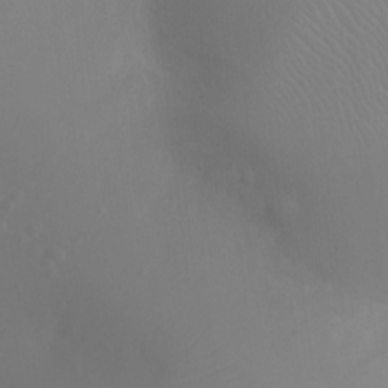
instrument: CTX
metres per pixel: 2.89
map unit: Ht
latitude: -4.4629
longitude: -26.2712
